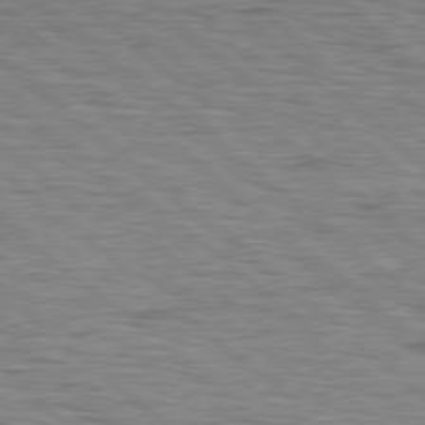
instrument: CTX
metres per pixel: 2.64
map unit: Hpe
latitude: 78.1767
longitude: -156.4790
